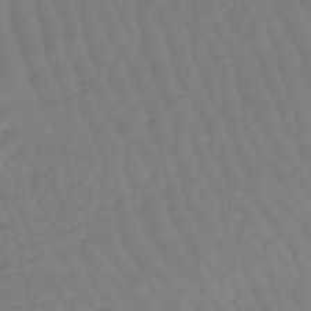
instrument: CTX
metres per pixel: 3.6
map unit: lHb
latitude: -49.6911
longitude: 82.9164
